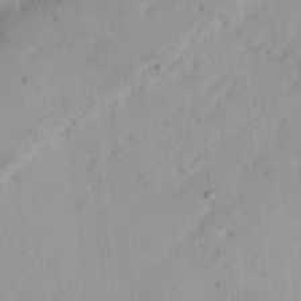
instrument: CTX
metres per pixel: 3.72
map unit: Nhu
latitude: 21.5371
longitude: -70.6112
